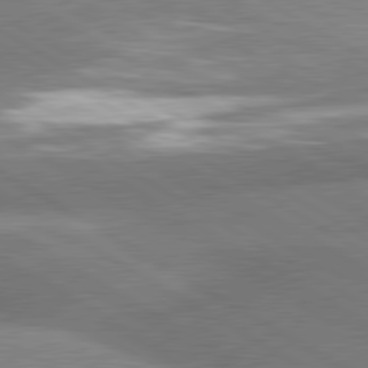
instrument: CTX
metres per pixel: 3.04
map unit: lApd
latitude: 80.4979
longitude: -162.6113
